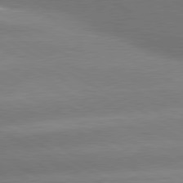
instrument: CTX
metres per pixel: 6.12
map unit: lApd
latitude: 80.2711
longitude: -151.0269
